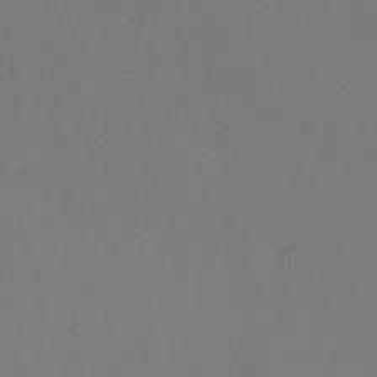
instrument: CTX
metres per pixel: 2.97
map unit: Hto
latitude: -7.7666
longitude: -47.2348
